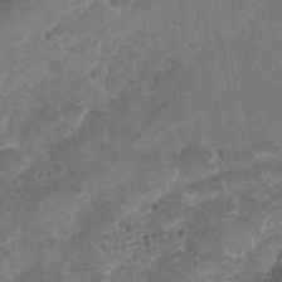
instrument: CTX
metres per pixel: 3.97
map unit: Nhu
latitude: 25.0836
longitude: -51.9150
